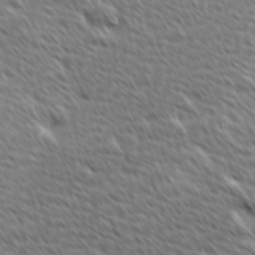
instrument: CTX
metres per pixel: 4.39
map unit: Ave
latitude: 8.9136
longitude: -106.2523
